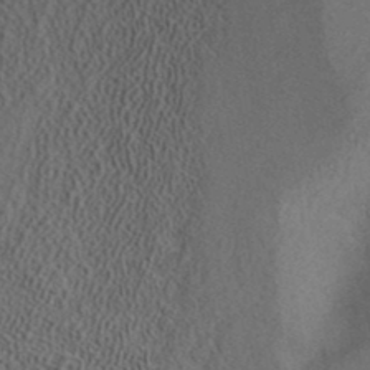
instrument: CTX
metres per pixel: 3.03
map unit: ANa
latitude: 39.4048
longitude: 21.4076
